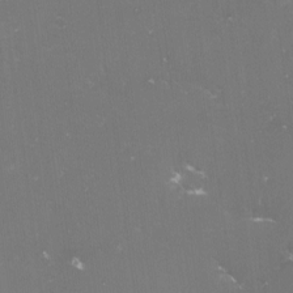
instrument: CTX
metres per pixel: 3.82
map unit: lHvf
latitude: -15.1620
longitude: -101.2537
